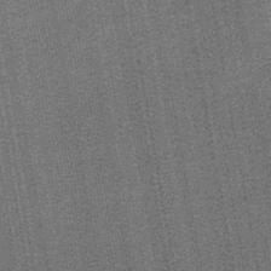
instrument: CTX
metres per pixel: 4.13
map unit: lHb
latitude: -44.9920
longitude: 58.1605
